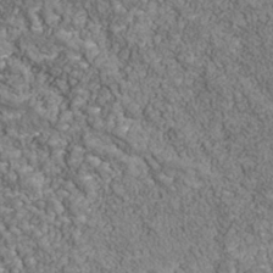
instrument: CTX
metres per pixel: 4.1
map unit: Nhu
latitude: -39.4832
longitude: -84.0255
